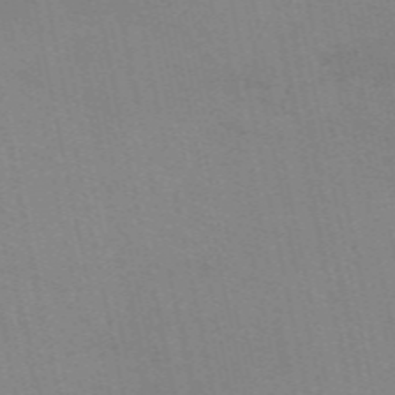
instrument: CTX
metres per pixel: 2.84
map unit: eAb
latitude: 51.1970
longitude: 108.6518
